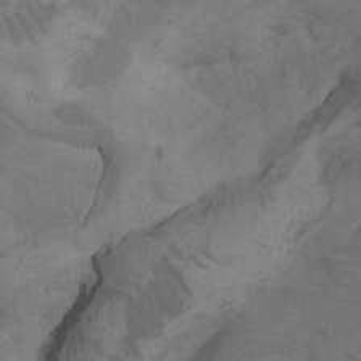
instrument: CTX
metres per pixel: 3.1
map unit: Htu
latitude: -6.8408
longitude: -67.6316
